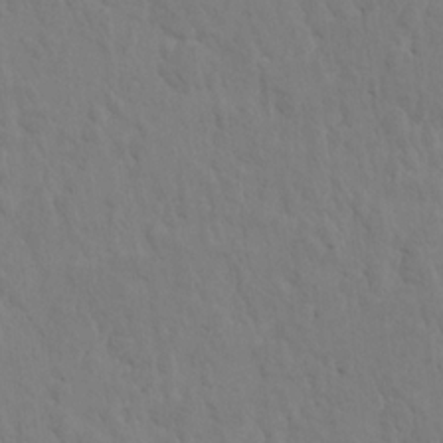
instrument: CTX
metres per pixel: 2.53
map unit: HNhu
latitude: 7.2159
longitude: -4.4979
